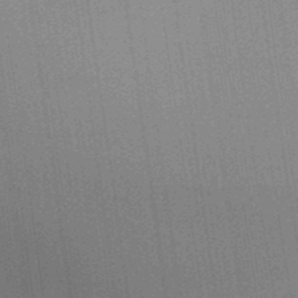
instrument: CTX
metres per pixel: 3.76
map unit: Aa
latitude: 32.5924
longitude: -143.1781
